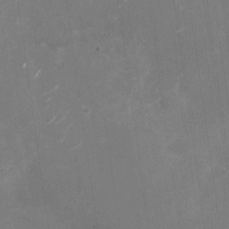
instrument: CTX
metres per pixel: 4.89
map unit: Nhu
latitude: -27.4454
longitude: -74.7624
